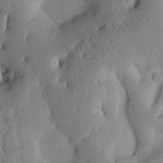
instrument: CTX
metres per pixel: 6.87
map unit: Htu
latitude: -2.9163
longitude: 168.4440
